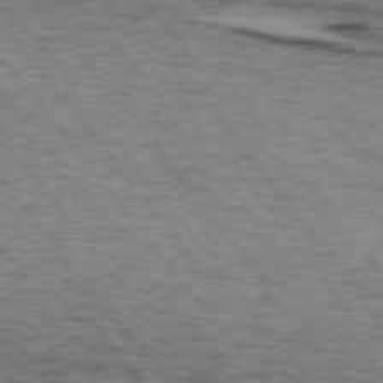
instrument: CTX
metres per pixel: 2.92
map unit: lApd
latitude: 73.6694
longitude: -77.1025
